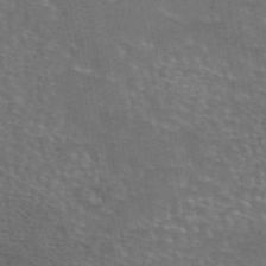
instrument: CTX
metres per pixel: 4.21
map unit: eAb
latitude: 44.6679
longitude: 107.4077
